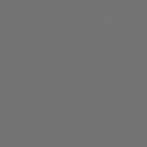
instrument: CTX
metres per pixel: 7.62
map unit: Hpe
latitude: 76.3845
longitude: -139.3671
